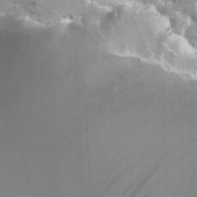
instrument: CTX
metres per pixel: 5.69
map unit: Hto
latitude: 20.7813
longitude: -40.1199
